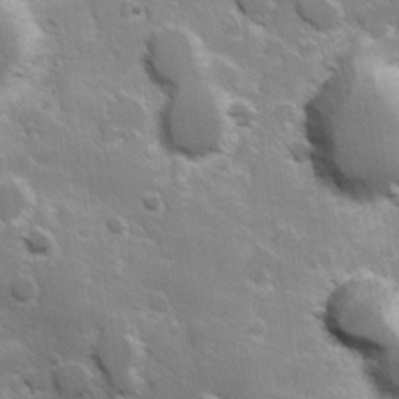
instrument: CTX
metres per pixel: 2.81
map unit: Hve
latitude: 23.9150
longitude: 147.1620
